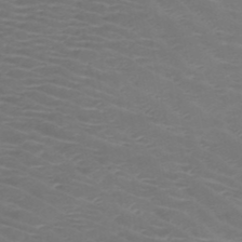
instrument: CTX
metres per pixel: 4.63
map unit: HNb
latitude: -49.3888
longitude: -46.7436
